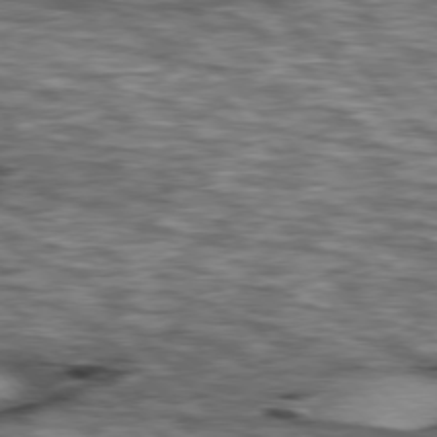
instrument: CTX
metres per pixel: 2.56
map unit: lApd
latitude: 76.7246
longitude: -49.8583
